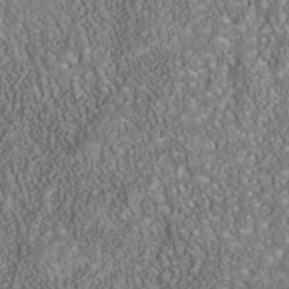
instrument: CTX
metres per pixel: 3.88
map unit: Nhu
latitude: -40.6518
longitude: -85.1214
